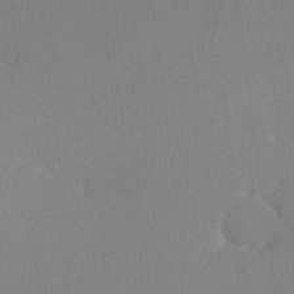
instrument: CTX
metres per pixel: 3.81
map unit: lHvf
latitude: -12.9353
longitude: -100.0255
